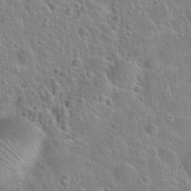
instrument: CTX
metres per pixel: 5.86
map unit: Nhu
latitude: 28.3278
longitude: -52.9136
